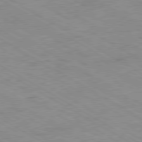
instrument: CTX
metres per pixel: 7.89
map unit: Ap
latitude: -80.5196
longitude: -74.5546
